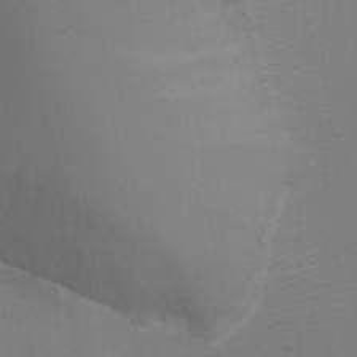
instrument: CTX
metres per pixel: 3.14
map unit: Ht
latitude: 2.5734
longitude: -28.7057
